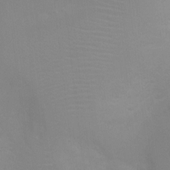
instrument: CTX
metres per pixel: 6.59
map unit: Nhu
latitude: 3.7449
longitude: -25.4804
